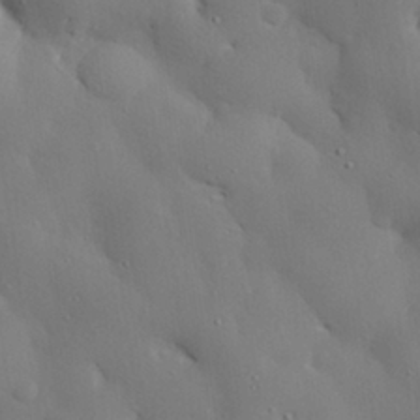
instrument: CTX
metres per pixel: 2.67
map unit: eHh
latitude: 29.7260
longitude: -81.6127
